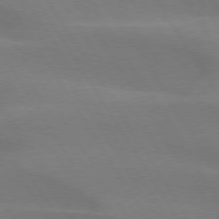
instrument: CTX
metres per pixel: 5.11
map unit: lApd
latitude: 75.1403
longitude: -66.1766
